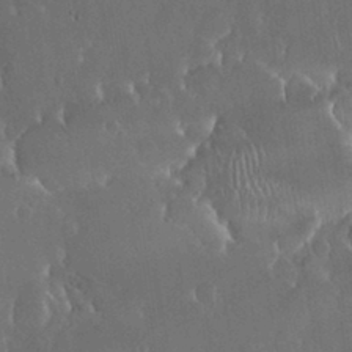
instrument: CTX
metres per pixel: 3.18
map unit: Nhu
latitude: 30.5357
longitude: -56.8946
